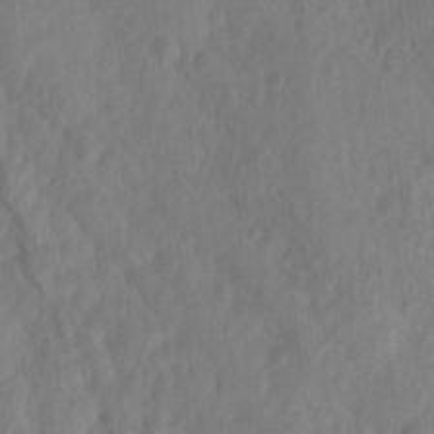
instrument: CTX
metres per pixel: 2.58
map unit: Ht
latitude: -4.3495
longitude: -62.7624
